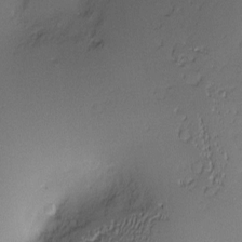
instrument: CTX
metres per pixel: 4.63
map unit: Nve
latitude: -9.2943
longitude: 174.6329
